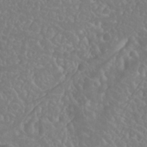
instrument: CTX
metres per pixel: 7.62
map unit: Nhu
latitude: 23.8205
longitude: -63.6883
